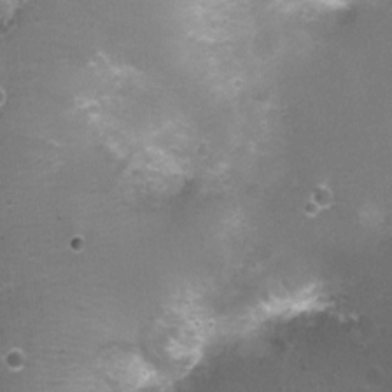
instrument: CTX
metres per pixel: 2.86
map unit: Nhu
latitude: 3.6883
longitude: -17.4615
